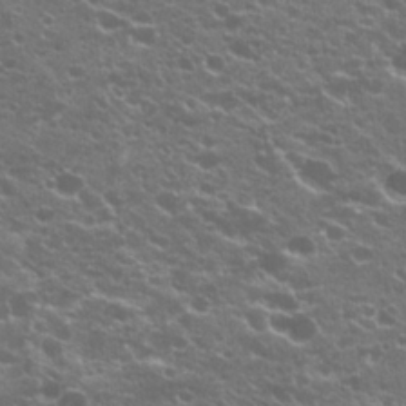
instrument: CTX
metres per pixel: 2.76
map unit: Hto
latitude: 20.8002
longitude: -35.0836
